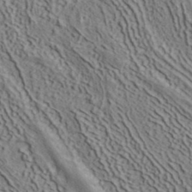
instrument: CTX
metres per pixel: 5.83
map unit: ANa
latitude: 40.8757
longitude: 33.8045
